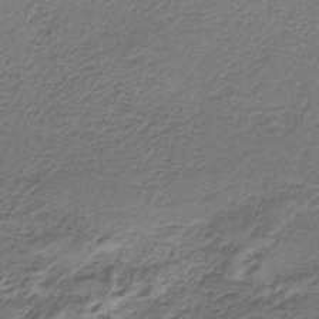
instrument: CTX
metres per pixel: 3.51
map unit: HNb
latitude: -35.1053
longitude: 58.4062
